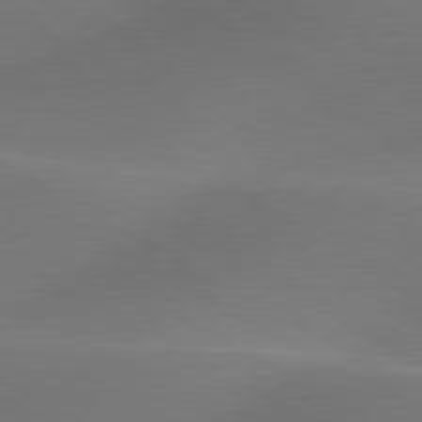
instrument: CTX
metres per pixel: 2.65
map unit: lApd
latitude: 79.9906
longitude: -89.4049
